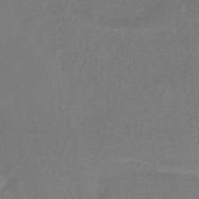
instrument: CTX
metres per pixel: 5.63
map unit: lHb
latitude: -37.2187
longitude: 59.1242
